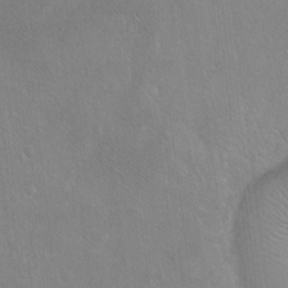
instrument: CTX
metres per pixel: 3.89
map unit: Ht
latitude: -6.5762
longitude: -36.6869
